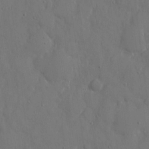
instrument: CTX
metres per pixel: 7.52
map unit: eHh
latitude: 7.9717
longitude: -68.5735
